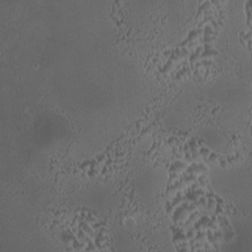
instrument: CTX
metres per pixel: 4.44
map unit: HNhu
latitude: 6.3089
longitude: 10.0661
